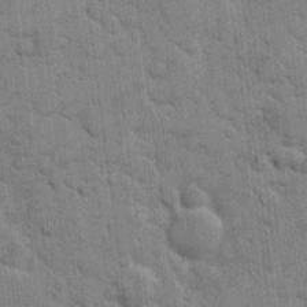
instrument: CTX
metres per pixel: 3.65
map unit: eHh
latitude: 9.9717
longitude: -65.2348
